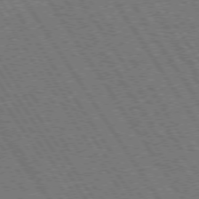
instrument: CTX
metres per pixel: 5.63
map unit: Hpe
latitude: 73.5560
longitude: -141.4048
